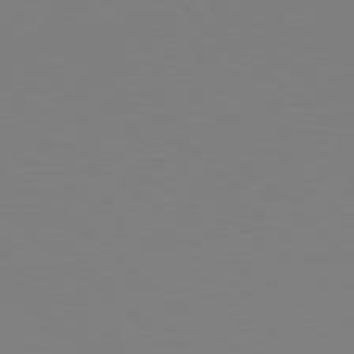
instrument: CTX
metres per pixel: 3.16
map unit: Hpe
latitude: 77.7071
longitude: -174.5546
